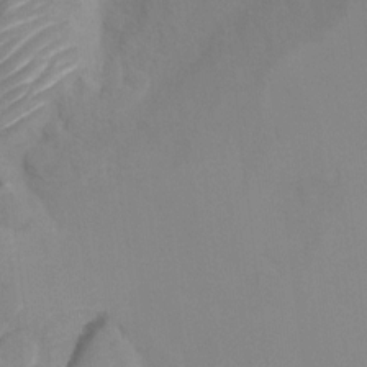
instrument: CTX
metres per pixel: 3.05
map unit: Hto
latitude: 7.4048
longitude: -34.8947
